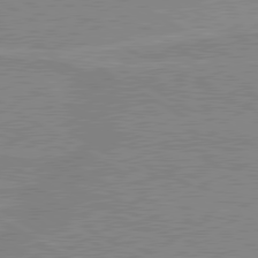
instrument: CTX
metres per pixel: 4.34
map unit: lApd
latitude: 80.1011
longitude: 168.7274
